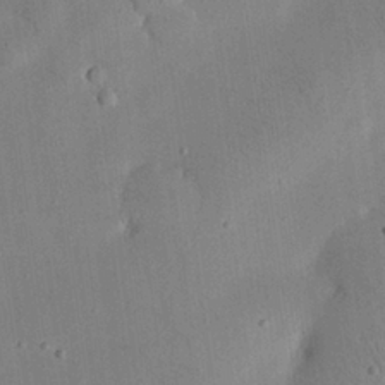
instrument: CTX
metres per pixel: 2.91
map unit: eHh
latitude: 25.2348
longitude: -68.9703
